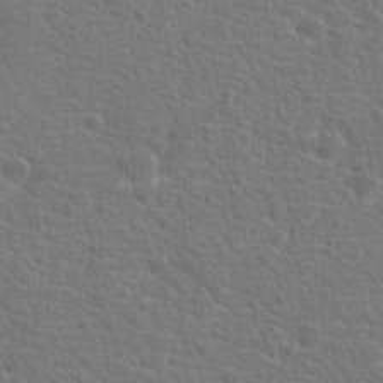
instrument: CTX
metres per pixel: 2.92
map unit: Hto
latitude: 18.2522
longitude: -42.1011
